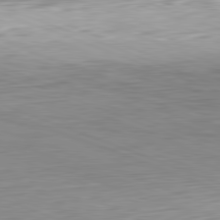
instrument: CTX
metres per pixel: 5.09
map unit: Hpe
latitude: -82.3684
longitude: 12.7841
